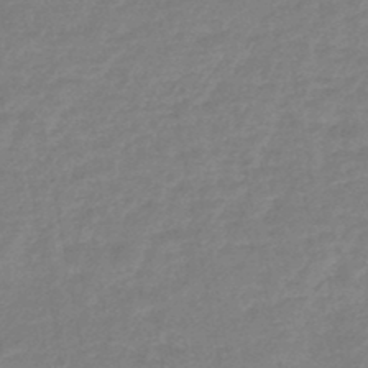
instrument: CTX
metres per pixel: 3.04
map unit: eHb
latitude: -45.8045
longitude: 82.0661
